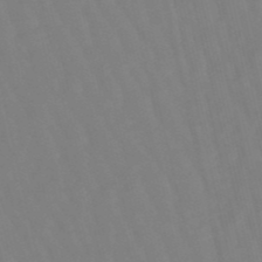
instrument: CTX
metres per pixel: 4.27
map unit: lHb
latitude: -49.1620
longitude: 76.1039
